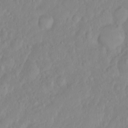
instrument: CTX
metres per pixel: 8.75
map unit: eHh
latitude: 1.3481
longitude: -55.6883
